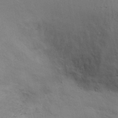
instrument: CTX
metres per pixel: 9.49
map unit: Ht
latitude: 0.7813
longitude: -14.1389
